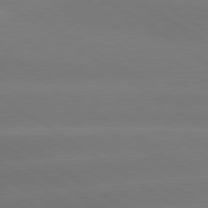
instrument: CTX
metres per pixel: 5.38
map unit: lApd
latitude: 79.7072
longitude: -135.1970
